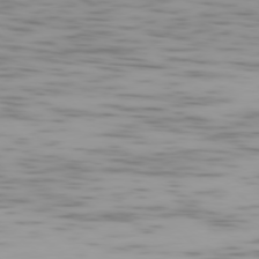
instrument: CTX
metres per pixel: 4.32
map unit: Ap
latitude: -77.8233
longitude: -65.3293
